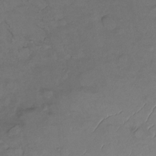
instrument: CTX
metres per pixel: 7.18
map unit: Ht
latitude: -13.7478
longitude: -58.1956
